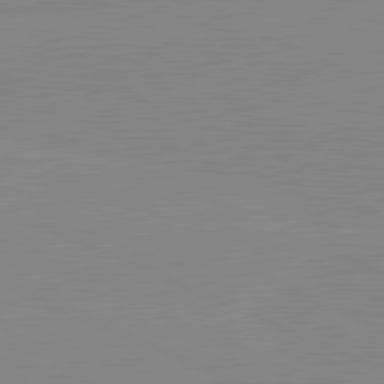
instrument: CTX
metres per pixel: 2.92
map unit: lApd
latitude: 81.6883
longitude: -156.1199
